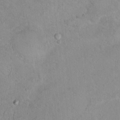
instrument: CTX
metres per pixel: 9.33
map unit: Ht
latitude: 14.8758
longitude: -36.9325
